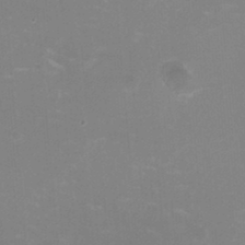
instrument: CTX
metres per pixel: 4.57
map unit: HNhu
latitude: -2.0661
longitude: -1.6694
